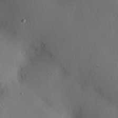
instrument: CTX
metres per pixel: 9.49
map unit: Nve
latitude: -8.0472
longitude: 174.7085
